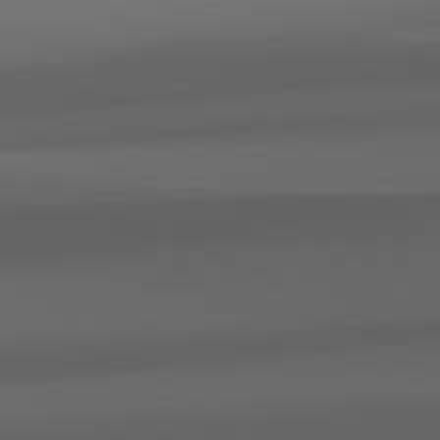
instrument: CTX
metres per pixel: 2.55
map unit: lApd
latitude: 82.4978
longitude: 143.2376
